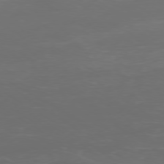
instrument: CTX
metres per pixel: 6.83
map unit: Ap
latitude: -78.7085
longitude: -93.1781
